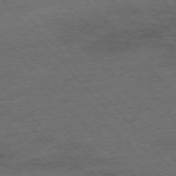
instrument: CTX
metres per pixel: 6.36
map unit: Hpe
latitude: -76.3873
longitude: -14.0822
